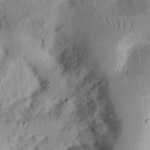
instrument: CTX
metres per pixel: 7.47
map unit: Ht
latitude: 12.4790
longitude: -74.2523
